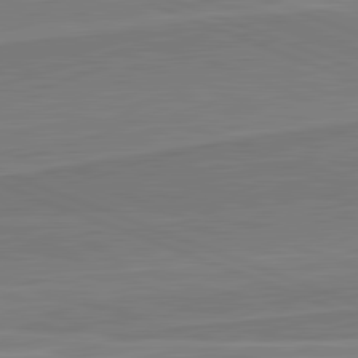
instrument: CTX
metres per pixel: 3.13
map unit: lApd
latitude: 82.0444
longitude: 140.6896
